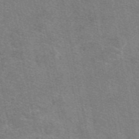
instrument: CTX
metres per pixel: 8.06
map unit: eAb
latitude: 47.8773
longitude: 114.5762
